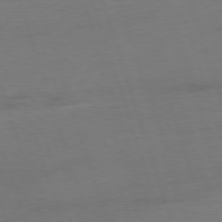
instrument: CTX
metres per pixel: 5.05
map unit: Ap
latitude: -75.9745
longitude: -73.3293
